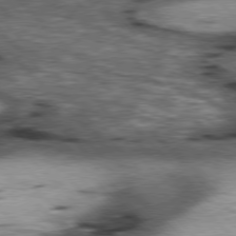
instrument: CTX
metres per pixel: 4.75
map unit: lApd
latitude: 77.1214
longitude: -50.0633
